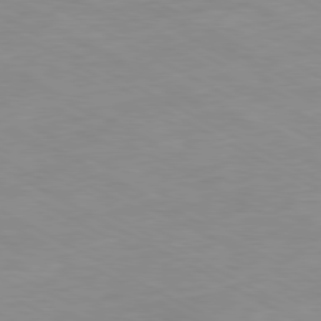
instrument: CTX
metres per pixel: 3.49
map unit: Ap
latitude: -80.6897
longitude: -92.9324
